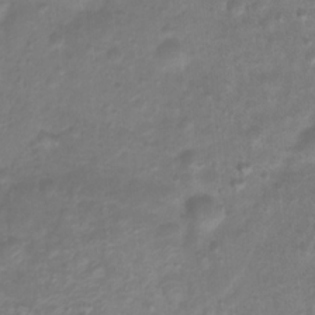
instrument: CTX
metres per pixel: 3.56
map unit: Htu
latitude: 3.0647
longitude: -21.8206
